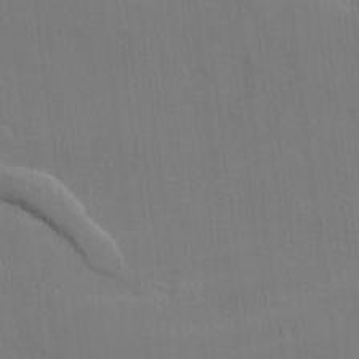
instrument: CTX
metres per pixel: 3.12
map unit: Ave
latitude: 18.4412
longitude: -128.4034
